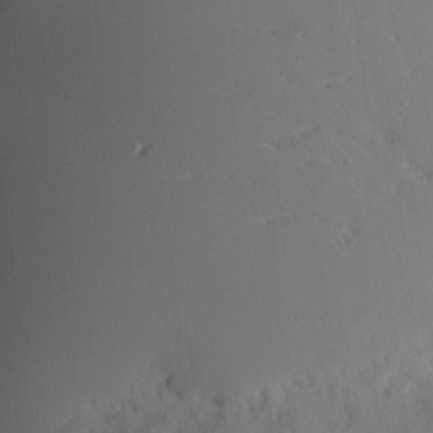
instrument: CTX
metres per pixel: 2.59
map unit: Nve
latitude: -8.9353
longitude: 175.8989
